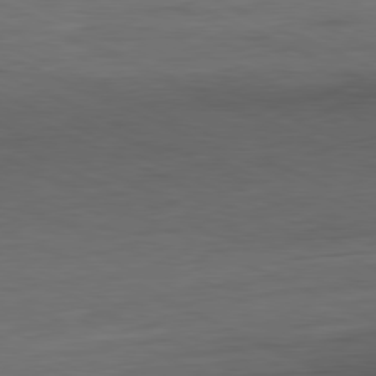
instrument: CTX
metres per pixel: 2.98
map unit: Ap
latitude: -81.4077
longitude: -75.2726
